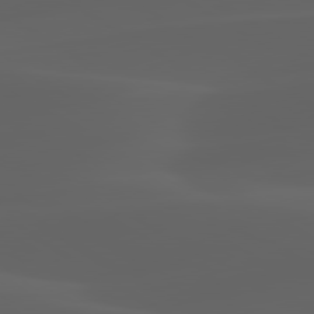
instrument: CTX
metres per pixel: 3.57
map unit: lApd
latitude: 80.1578
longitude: -93.0458
